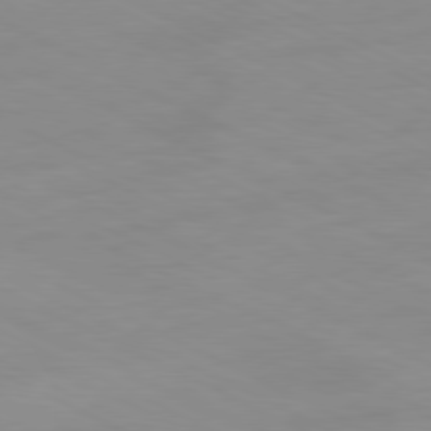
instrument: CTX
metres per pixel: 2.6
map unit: Ap
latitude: -81.1998
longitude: -94.9325
